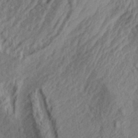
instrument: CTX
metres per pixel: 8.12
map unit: Aa
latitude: 30.7625
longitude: -133.0458
